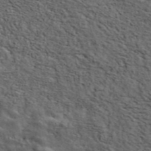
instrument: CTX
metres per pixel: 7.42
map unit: ANa
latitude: 47.8206
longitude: -82.6868
